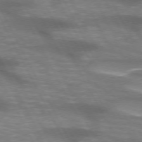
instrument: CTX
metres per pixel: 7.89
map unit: lApd
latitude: 72.1389
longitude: -50.3656
